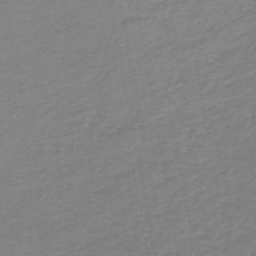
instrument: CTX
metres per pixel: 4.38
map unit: lHb
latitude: -46.5196
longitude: 74.3873
